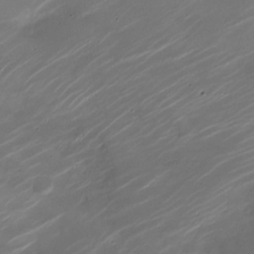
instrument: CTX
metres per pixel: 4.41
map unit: Nhe
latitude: -19.2943
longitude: 143.8800
